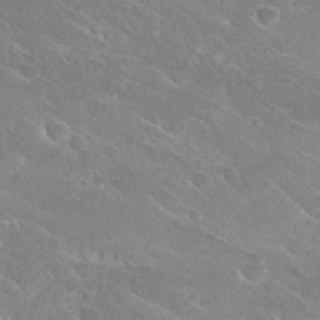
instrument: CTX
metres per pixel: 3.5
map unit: Hto
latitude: 26.9892
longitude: -40.4223
